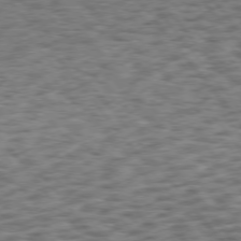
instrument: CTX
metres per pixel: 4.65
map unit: Hpe
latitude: 74.9892
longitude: -135.3103
